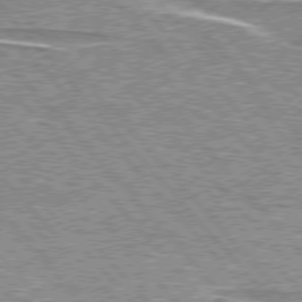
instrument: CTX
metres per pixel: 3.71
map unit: lApd
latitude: 76.3278
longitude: -80.8191
